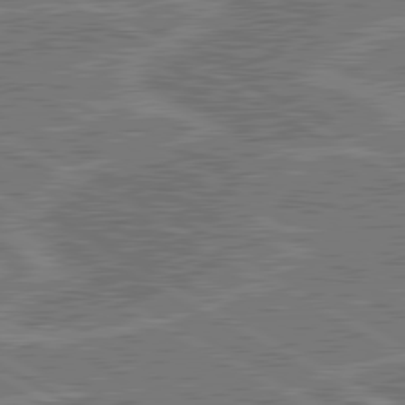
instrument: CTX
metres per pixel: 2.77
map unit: lApd
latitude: 80.6301
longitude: 119.0486
